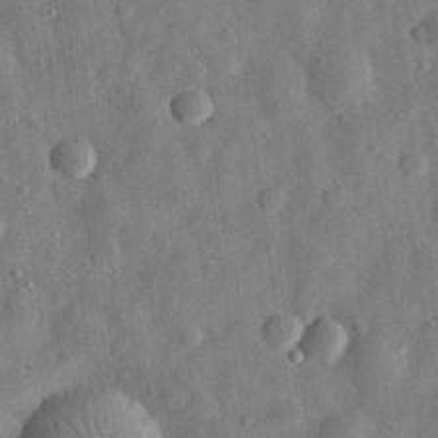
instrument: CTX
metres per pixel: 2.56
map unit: eHh
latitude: 30.7058
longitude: -75.5371
